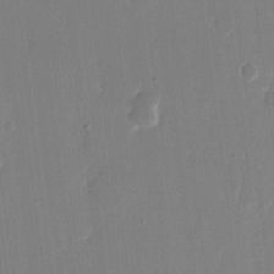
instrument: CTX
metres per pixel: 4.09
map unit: eHh
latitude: 13.9150
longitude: -70.9136
